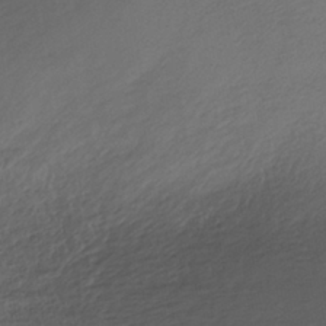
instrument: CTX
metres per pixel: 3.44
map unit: HNhu
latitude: -39.8234
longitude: 102.1417
